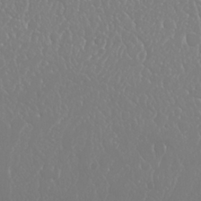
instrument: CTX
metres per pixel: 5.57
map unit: Nhu
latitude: 25.1025
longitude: -60.0444
